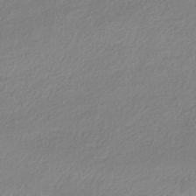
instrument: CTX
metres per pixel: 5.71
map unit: HNhu
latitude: -41.2565
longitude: 94.8219
